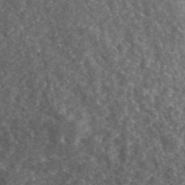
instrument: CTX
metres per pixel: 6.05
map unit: eAb
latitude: 42.6302
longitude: 105.7099
